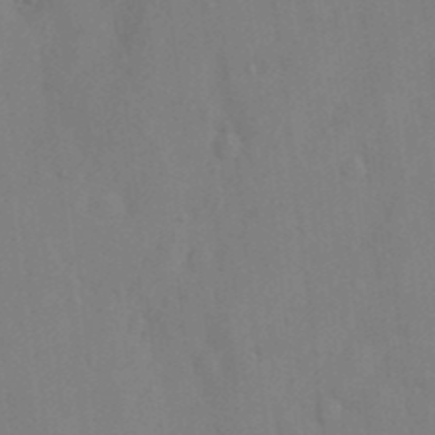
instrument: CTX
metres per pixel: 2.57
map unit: Nhu
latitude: 10.9703
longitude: -27.8772
